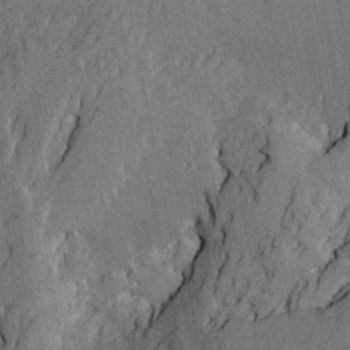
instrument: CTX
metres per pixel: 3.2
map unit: Htu
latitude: -4.1228
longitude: -177.5749
